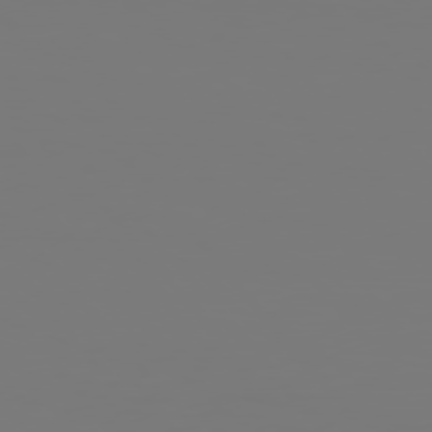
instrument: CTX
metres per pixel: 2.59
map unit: Hpe
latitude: 76.4790
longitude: -127.2726
